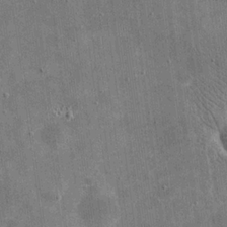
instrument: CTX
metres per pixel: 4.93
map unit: eHh
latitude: 20.2901
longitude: -65.7261
